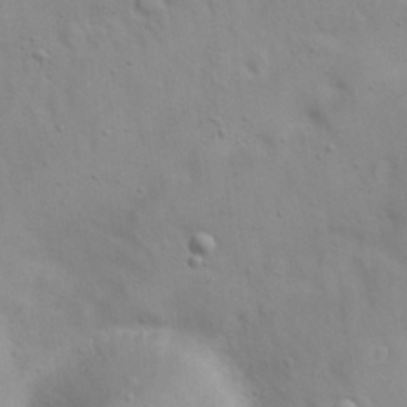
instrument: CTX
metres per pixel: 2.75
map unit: Nhu
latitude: 22.4412
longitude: -69.5371
